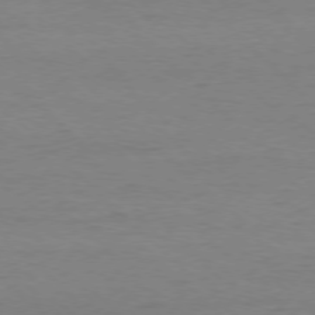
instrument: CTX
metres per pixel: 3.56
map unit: Ap
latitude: -77.7289
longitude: -92.2522
